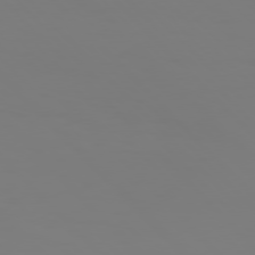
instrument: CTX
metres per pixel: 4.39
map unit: Hpe
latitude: 76.3467
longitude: -134.1011
